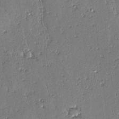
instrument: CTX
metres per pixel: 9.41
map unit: lAvf
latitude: -4.1416
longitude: -112.6490
